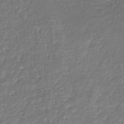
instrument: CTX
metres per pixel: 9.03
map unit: eHb
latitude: -31.1998
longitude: 72.9541
